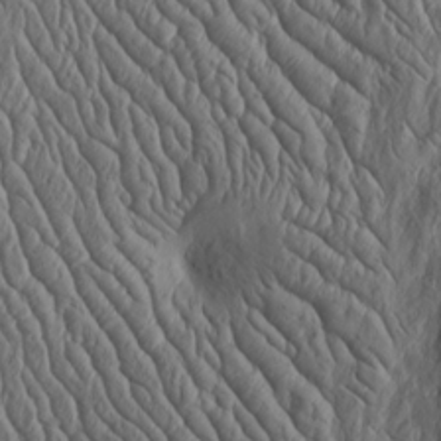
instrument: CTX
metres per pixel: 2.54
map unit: Htu
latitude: -3.3887
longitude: 157.1998
